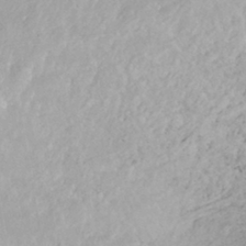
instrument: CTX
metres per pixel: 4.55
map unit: HNhu
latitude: -41.9178
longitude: 97.5021
